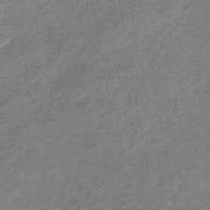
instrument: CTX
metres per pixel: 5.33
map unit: eHb
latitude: -44.8597
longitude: 88.8408
